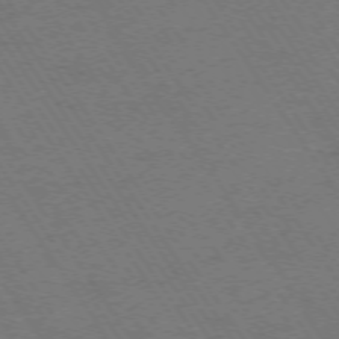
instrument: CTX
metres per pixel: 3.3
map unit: Ap
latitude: -74.4251
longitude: -71.4615
